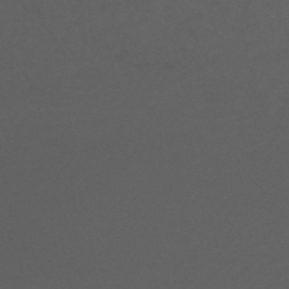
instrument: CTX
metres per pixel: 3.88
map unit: ANa
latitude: -42.9541
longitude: 108.6329
